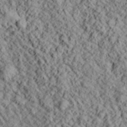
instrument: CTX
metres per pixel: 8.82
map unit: lHvf
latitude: 39.2537
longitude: -88.3657
